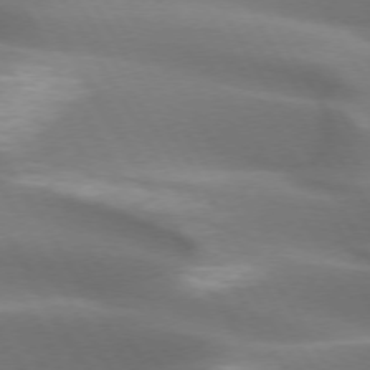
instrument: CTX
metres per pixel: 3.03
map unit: lApd
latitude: 72.9514
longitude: -51.4804
